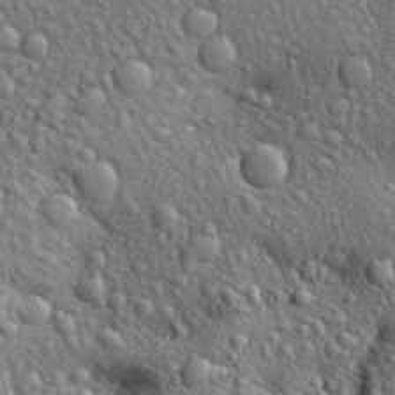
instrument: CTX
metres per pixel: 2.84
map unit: Aa
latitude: 28.2333
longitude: -148.7813
